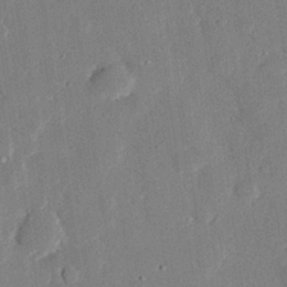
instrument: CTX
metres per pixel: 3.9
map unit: eHh
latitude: 29.0080
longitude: -80.9892
